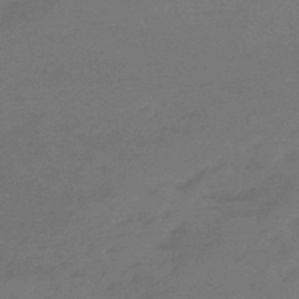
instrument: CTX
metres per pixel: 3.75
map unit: eHb
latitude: -47.8800
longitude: 85.6721
